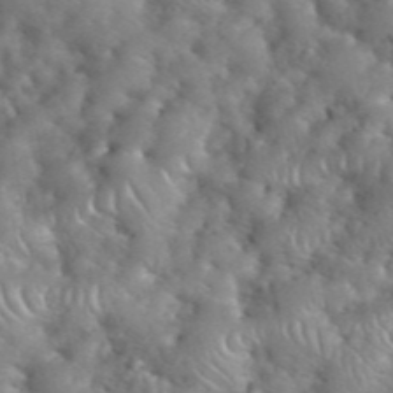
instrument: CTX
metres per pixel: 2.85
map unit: eHh
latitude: 40.0822
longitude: -56.9891
